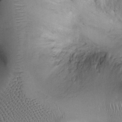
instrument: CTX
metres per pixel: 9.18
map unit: Ht
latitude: -3.2376
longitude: -13.3482
